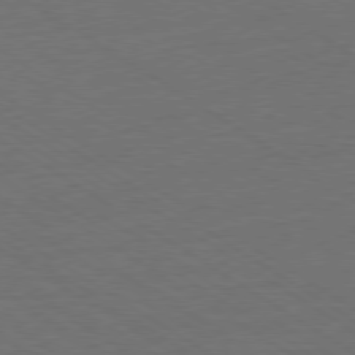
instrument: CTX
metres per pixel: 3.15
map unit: Ap
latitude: -79.6721
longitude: -52.5924
